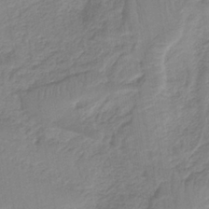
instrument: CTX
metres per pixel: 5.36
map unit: HNb
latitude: -36.3873
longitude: 57.8611
